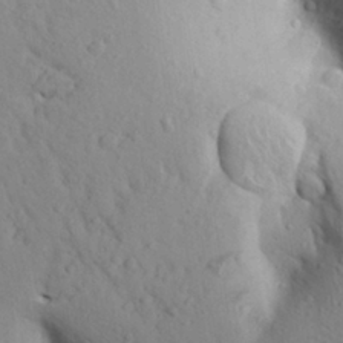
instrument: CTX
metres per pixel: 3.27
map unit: Aa
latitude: 24.9891
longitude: -148.2711
